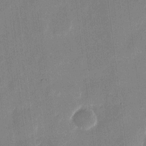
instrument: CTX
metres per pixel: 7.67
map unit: eHh
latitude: 10.8569
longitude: -69.9906
